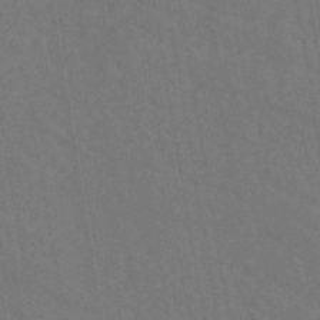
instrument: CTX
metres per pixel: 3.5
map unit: eHh
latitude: -42.6140
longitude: -32.3467
